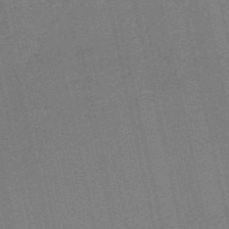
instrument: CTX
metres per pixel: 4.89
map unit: HNb
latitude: -55.5399
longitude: -42.3089
